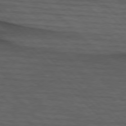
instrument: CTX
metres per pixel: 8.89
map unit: lApd
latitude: 75.5560
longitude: -83.2725
